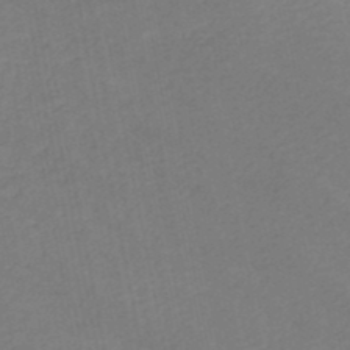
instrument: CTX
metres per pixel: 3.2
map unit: HNb
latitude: -48.7086
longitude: 58.5195
